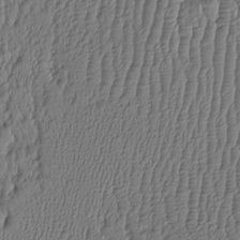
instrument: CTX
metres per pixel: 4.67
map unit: Htu
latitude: -5.4832
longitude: 155.8233
